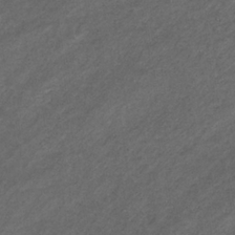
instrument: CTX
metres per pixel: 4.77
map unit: eHb
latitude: -32.2362
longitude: 70.7085
